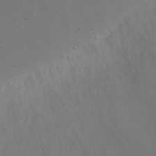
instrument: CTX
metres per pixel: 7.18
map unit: eHh
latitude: 23.4426
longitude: -69.5938
